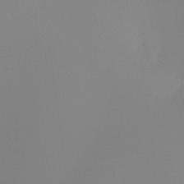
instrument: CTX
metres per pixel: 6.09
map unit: Ht
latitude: -16.5952
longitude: -48.9514
